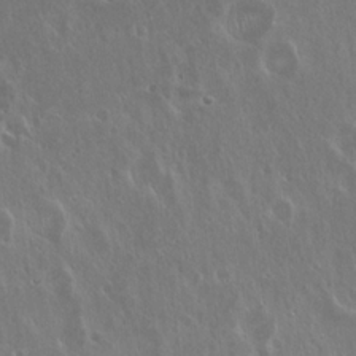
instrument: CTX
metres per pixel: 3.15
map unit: Hto
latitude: 19.0836
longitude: -57.4615
